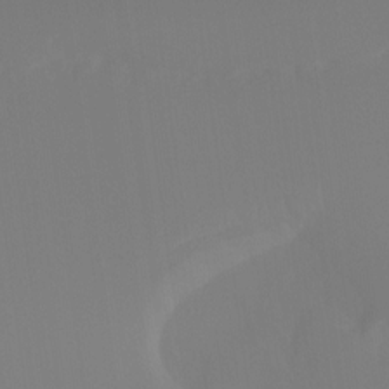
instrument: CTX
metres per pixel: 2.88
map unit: Ht
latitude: -15.3321
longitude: -50.7813
